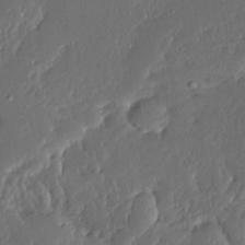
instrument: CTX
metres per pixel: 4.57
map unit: Ave
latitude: 14.0255
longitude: -137.8206
